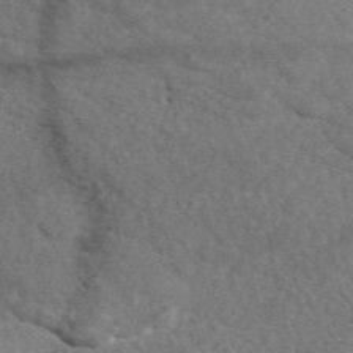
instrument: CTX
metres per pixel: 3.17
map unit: eAb
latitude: 49.6505
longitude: 116.8407
